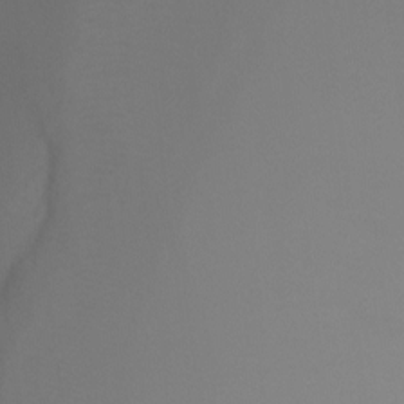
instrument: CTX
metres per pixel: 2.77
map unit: Ht
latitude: -7.2943
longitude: -29.7260
